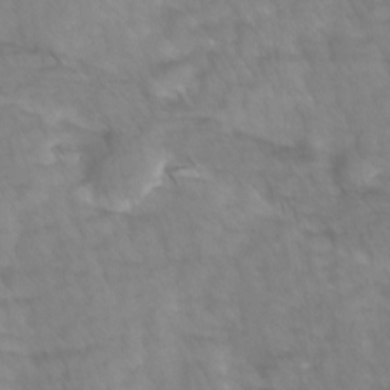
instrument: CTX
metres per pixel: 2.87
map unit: Ave
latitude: 8.4601
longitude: -105.0270
